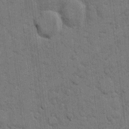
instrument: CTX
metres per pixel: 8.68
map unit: eHh
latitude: 11.5182
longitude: -65.3482
